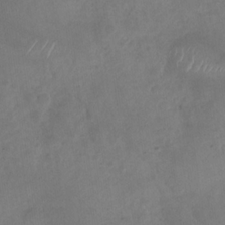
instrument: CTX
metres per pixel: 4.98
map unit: Nhu
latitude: -30.0661
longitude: -63.1592
